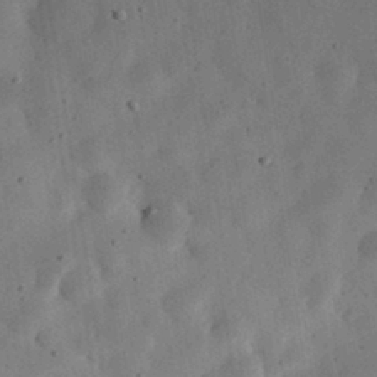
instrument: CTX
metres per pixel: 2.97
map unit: eHh
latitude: 31.7450
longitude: -75.8961
